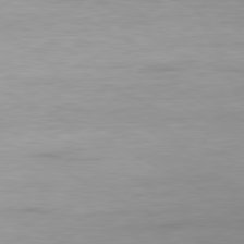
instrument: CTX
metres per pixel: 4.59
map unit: Ap
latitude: -80.9920
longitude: -95.9717
